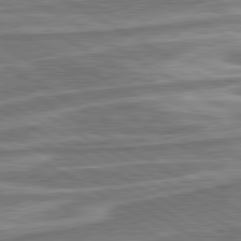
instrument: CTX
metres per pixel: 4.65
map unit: lApd
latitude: 80.5924
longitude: -177.7260
